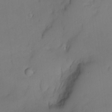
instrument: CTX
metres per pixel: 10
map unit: Nhe
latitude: -2.2928
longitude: -59.1592
